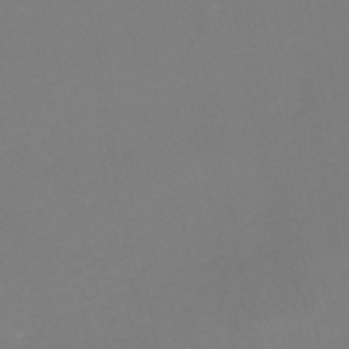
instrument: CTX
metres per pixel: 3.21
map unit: eHh
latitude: -44.5385
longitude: -29.1592
